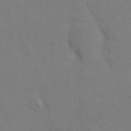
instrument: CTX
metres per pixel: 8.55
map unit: eHh
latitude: 18.9324
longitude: -63.9717
